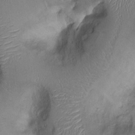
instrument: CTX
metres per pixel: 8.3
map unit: Ht
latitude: -0.7653
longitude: -13.5749
